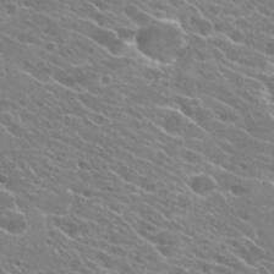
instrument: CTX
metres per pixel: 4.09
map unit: Hto
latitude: 24.8002
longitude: -41.1781
